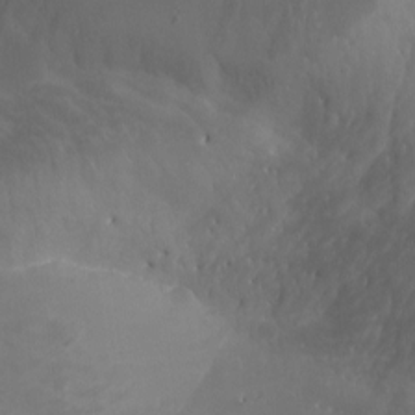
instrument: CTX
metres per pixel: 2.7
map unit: Aa
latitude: -7.5588
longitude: -78.2901
